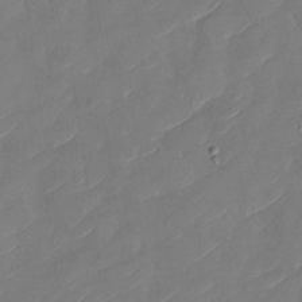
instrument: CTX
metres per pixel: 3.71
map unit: Nhu
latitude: -29.5588
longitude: -72.9325
